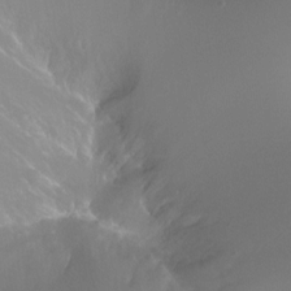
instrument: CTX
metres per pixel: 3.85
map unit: Ht
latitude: -11.2943
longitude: -44.5734
